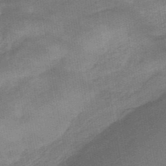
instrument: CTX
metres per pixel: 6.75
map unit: eHb
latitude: -40.0661
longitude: 82.9353
